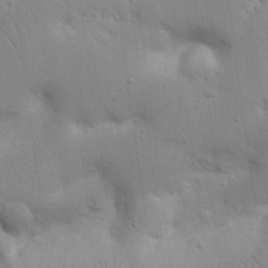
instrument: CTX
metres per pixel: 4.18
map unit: Nhu
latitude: 17.1025
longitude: -75.1403
